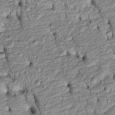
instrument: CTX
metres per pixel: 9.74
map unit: Htu
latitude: -6.0850
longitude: 154.3117
